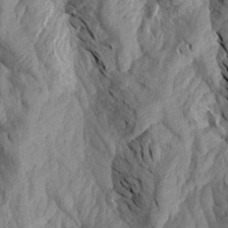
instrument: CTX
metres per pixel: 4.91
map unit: Aa
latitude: 19.2348
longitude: -145.8016
